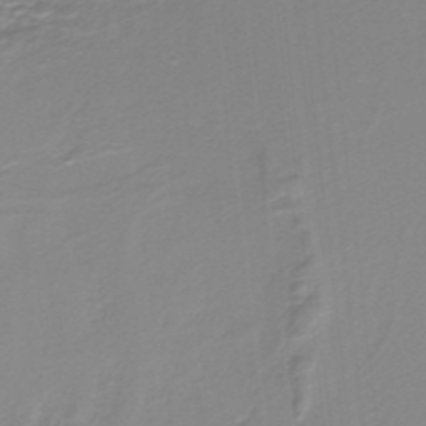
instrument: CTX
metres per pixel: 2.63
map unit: lHb
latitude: -40.0094
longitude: 52.8030
